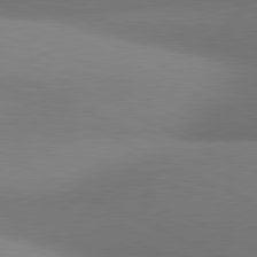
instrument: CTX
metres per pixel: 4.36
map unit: lApd
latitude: 81.0080
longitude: 131.6911
